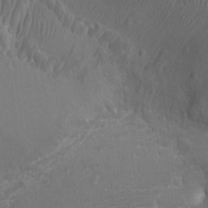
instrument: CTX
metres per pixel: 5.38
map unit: Ht
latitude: -1.2376
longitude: -16.8569
